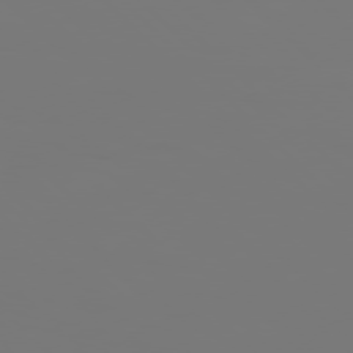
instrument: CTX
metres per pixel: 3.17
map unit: Hpe
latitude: 76.8569
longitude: -137.1403
